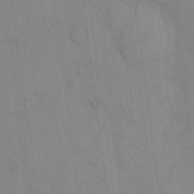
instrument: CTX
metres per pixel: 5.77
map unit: eHh
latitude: 12.9325
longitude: -62.3279
